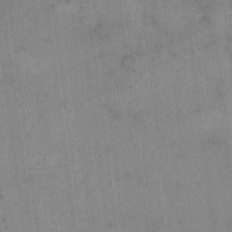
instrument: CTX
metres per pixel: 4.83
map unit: eHh
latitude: 15.0081
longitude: -67.1970
